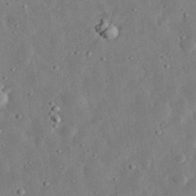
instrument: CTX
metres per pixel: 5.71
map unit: eHh
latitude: 33.3293
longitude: -75.7828
